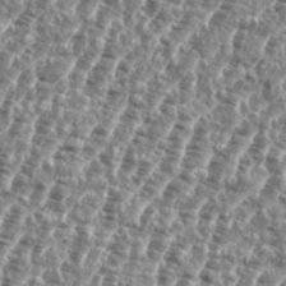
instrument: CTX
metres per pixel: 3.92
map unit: eHh
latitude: 35.2159
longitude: -135.2348
